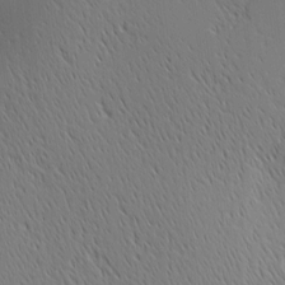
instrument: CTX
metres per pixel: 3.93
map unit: Ave
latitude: 1.5938
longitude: -115.4804
